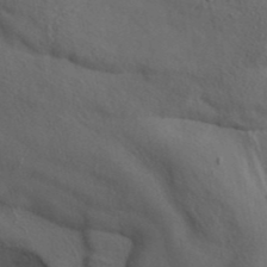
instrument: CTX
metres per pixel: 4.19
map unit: ANa
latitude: 42.0822
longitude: 53.8800
